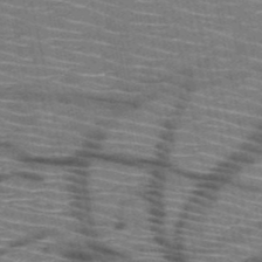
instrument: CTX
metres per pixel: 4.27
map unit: HNb
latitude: -51.2376
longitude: -44.0633
